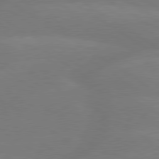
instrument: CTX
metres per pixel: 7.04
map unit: lApd
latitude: 79.4427
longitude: -150.3278
